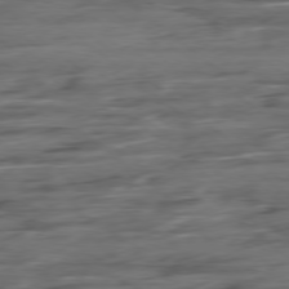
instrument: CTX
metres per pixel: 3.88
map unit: Hpe
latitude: -78.6518
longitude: -19.9528
